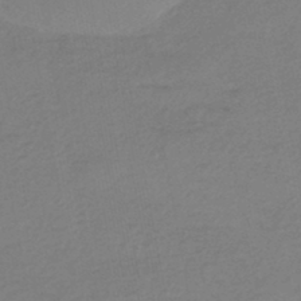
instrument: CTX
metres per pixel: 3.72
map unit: HNhu
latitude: -45.5777
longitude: 94.2361
